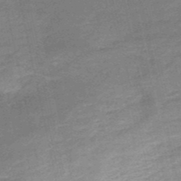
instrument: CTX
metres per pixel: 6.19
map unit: HNb
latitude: -51.3510
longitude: -41.0836
